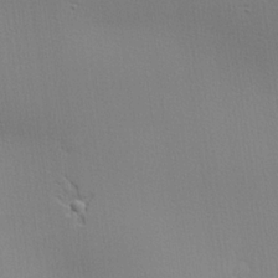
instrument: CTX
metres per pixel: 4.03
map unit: lHvf
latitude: 21.7450
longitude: 141.2754
